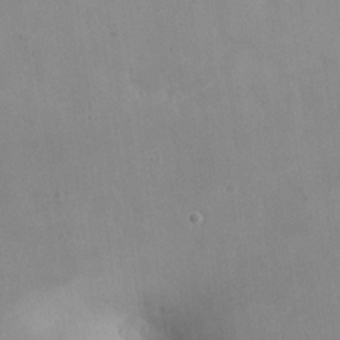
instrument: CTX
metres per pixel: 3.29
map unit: eHh
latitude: 26.0822
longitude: -65.6127
